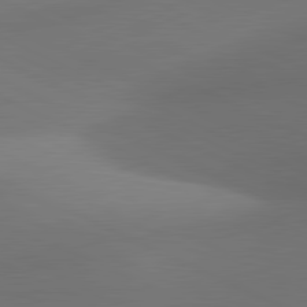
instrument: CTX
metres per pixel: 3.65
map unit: lApd
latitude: 81.2159
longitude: 131.2376
